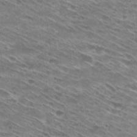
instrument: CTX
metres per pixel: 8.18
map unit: Hto
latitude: 29.4804
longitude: -45.9150
